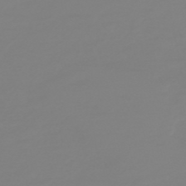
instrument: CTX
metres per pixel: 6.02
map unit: HNb
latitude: -52.4251
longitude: -38.6301
